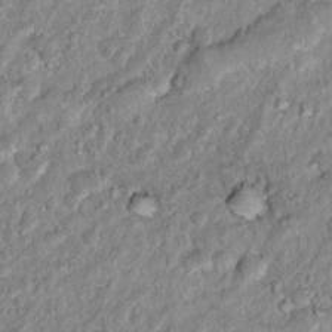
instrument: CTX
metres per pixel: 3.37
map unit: Hto
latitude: 13.9150
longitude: -33.8772
